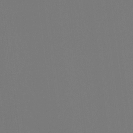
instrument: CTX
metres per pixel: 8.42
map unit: Ht
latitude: -7.3131
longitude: -30.6302
